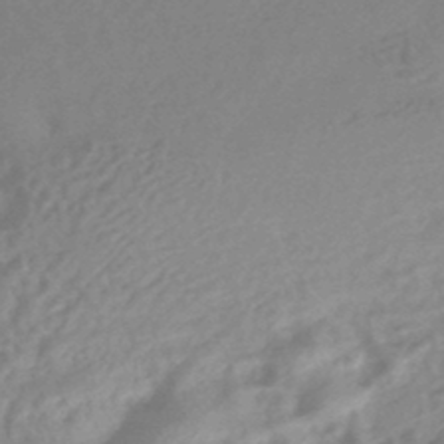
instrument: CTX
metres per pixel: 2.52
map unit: HNhu
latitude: -44.9731
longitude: 91.5588
